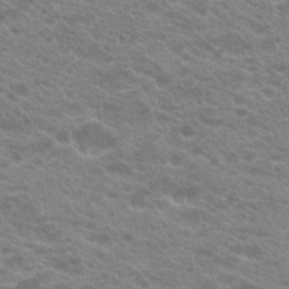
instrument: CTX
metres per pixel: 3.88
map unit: Hto
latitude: 20.0822
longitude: -37.8206
